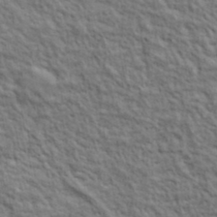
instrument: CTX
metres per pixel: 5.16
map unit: lHvf
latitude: 39.0080
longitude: -89.5183
